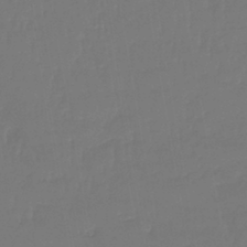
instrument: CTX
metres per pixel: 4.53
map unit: lHb
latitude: -43.0486
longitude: 59.6910
